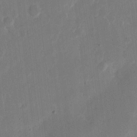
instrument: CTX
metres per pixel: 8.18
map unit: eHh
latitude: 11.8395
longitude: -68.5546
